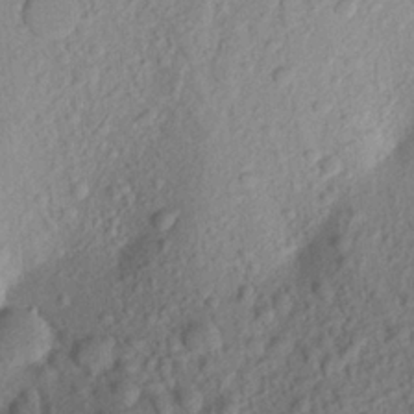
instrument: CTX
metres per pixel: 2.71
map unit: Aa
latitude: 22.8380
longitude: -147.8584
